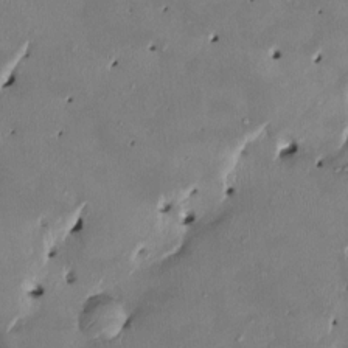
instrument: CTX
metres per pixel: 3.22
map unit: HNhu
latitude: 2.5545
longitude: -5.3482
